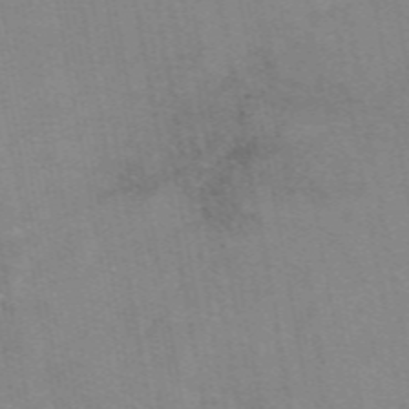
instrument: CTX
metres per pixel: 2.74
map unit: eAb
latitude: 49.7261
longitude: 105.3320
